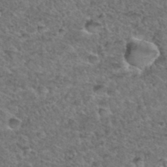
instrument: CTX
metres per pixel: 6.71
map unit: Hto
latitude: 35.9717
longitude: -48.0444
